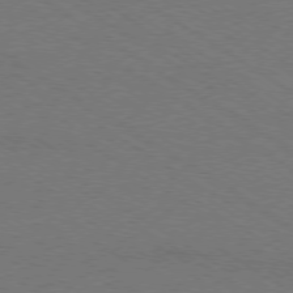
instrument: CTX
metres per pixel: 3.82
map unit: Ap
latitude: -79.3131
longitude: -84.8380
